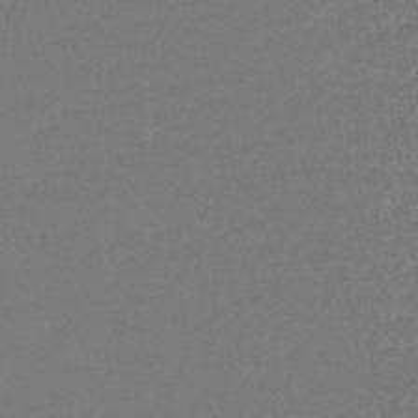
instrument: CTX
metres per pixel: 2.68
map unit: lHb
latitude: -43.2753
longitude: 64.1795
